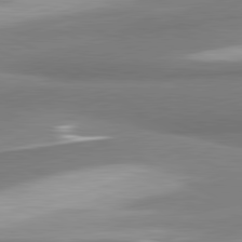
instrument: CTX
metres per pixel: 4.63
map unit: lApd
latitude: 81.1970
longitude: 166.8219
